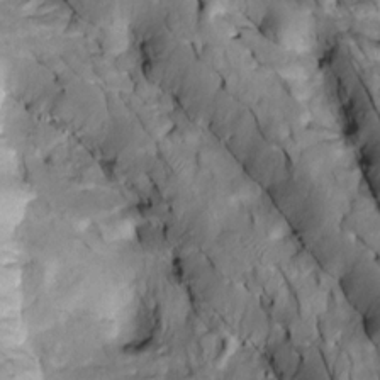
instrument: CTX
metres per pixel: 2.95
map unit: Htu
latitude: -3.6910
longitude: 149.9367
